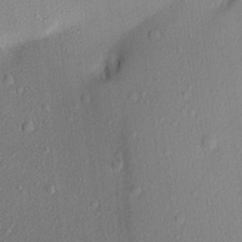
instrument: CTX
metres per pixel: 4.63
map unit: Aa
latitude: 21.5371
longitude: -143.3293
